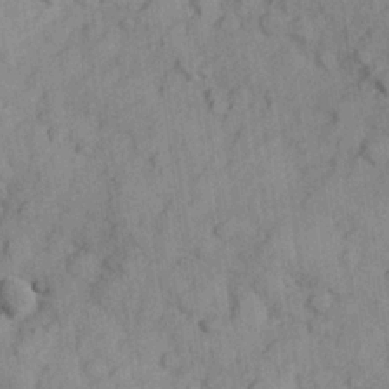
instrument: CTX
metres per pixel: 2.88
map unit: Hve
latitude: 25.0647
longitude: 147.7666
